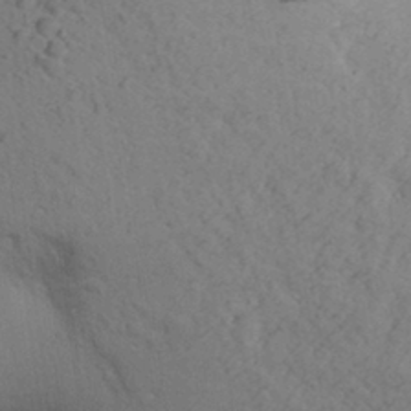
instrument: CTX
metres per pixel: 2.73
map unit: Aa
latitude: 25.3481
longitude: -148.6491
